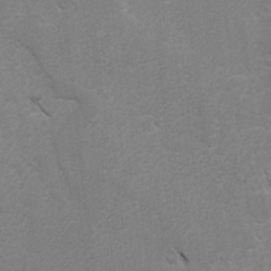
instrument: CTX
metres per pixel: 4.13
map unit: lAvf
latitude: -4.8786
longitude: -114.4223
